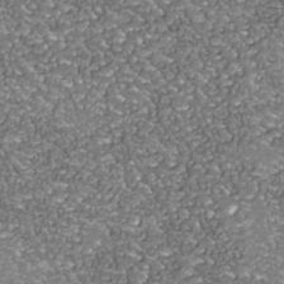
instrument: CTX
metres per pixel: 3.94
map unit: Nhu
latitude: -38.5196
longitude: -82.4034
